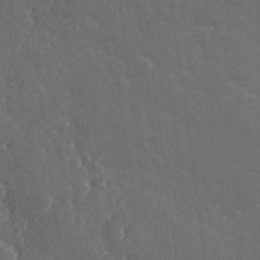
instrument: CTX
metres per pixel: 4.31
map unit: Hve
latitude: 26.9136
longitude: 146.3873
